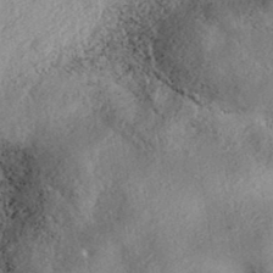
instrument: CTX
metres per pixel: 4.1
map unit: eAb
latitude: 37.2537
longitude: 113.3132
